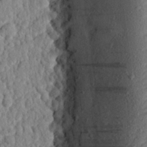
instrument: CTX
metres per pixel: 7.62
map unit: eHh
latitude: 25.3481
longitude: -78.7435
